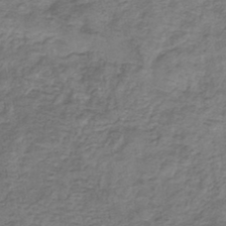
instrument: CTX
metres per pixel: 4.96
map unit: eHb
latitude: -33.4644
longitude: 75.5588
